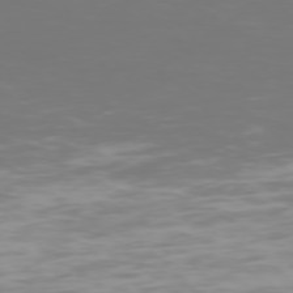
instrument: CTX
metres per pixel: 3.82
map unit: Hpe
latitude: 74.6113
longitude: -129.8583
